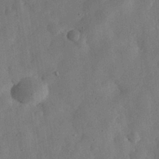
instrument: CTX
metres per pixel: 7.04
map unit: eHh
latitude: 31.3671
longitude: -75.7828
